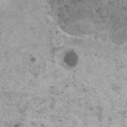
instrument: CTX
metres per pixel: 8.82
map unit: HNhu
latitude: 0.8569
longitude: 4.1039
